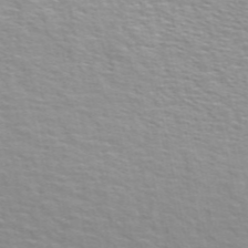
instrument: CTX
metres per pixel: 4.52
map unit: ANa
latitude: 48.8191
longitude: -76.1766
